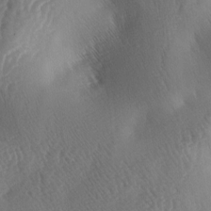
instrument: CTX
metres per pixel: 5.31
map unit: lAa
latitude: -5.0675
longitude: -128.6679
